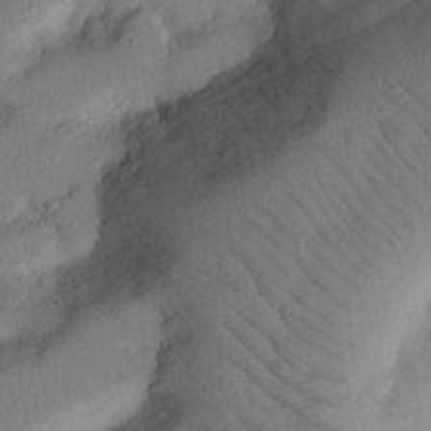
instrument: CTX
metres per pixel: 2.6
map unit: Nhu
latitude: 21.9717
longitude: -75.4426
